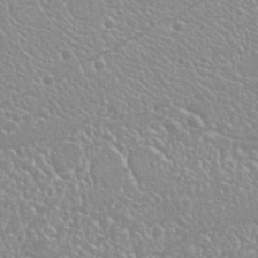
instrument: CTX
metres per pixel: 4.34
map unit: Nhu
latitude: 25.4048
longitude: -59.6883
